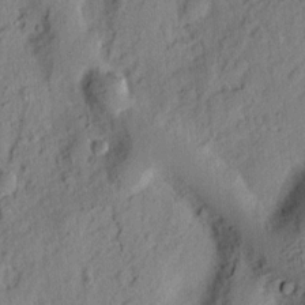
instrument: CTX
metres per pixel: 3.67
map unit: Ht
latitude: 8.1578
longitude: -75.5371
